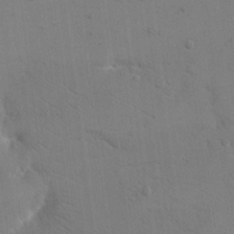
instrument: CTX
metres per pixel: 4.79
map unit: eHh
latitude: 17.3860
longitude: -67.0836
